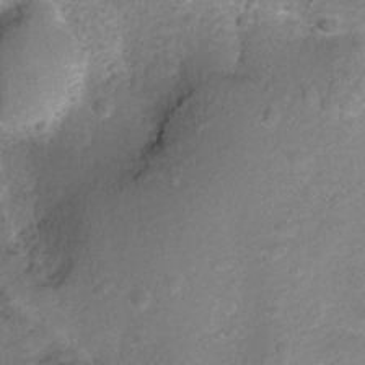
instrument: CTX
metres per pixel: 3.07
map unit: Ht
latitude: -2.4251
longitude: -29.8205
